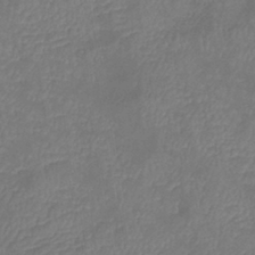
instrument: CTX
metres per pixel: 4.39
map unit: lHb
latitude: -38.6141
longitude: 73.5777
